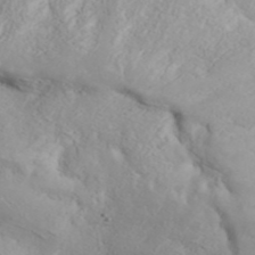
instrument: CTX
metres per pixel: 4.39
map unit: ANa
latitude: 43.8961
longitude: 44.9920
